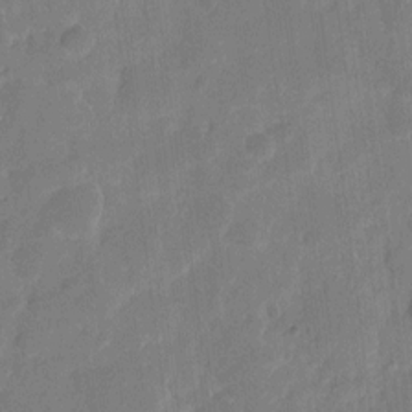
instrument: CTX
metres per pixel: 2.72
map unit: eHh
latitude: 8.9325
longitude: -65.8394
